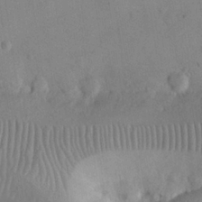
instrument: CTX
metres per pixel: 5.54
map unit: eHh
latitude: 25.1592
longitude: -66.4034
